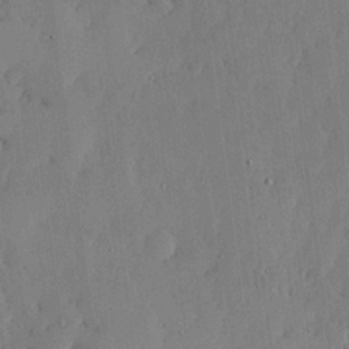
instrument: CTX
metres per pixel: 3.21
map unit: lHvf
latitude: 18.4790
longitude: -116.0633
